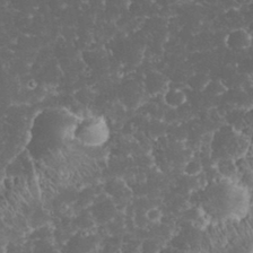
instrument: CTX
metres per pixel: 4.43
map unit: eHh
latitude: 32.9703
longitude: -63.8017
